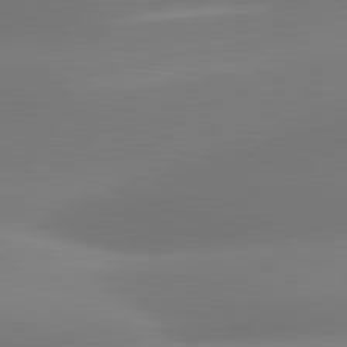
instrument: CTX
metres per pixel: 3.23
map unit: lApd
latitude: 81.4048
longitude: -162.1578
